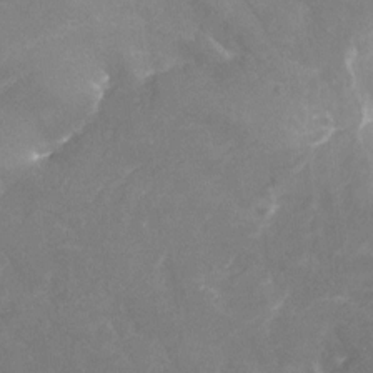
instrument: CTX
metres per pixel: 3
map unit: Nhu
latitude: -25.7477
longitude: -56.8757
